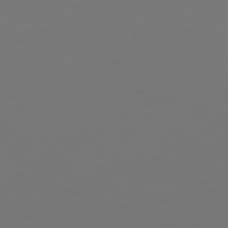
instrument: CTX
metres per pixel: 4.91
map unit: Hpe
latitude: 74.2900
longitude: -130.0255
